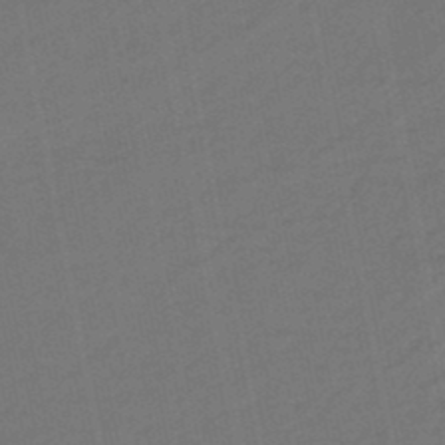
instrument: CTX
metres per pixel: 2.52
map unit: eHb
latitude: -47.5210
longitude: 87.4832
